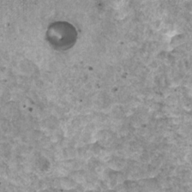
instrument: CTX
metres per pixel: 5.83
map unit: HNhu
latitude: 2.4979
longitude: 5.1620
